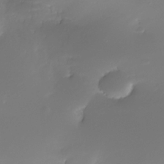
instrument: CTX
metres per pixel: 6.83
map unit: Nhe
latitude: -33.2376
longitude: -116.4034
